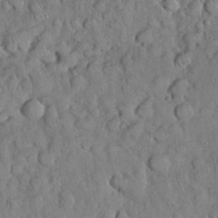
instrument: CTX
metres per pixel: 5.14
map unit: Nhu
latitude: 28.1578
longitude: -69.0837
